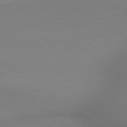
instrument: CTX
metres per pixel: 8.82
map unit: lApd
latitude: 79.3104
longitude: 178.5951
